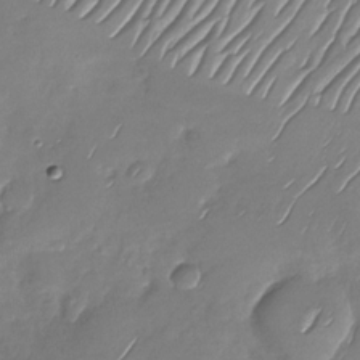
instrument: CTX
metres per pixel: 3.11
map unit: Nhu
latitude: -28.5385
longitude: -62.1767
